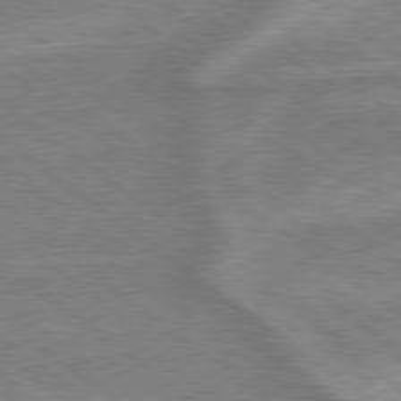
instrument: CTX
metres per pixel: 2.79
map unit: lApd
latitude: 79.2537
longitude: -170.7435
